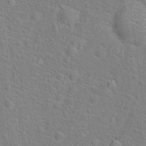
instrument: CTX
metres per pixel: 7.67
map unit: Hto
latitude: 17.0647
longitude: -42.9136
